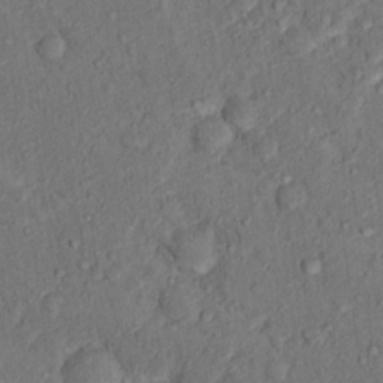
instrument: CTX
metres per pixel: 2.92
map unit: Hto
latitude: 15.3860
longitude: -30.9136
